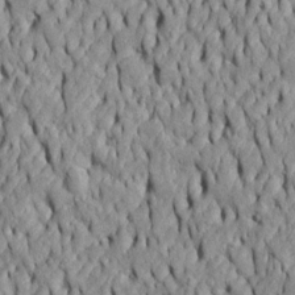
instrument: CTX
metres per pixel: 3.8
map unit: Htu
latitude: -6.6140
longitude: 155.5210
